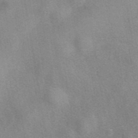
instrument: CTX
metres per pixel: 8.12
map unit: eAb
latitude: 40.0444
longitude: 106.9920
